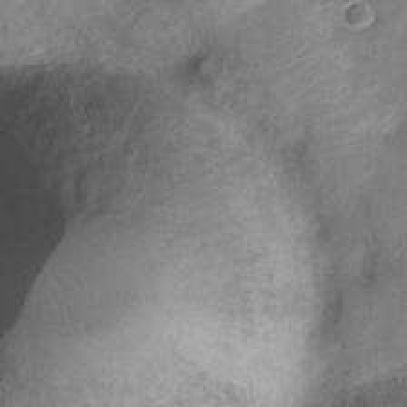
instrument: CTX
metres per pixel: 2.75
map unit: Nve
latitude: -22.0472
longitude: 104.7841
